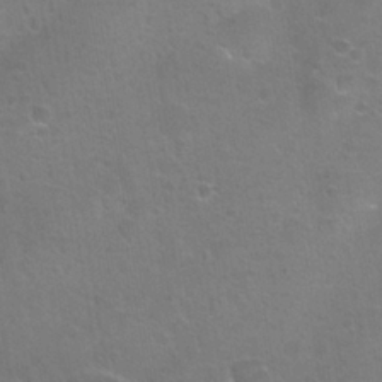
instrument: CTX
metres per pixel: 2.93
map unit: Hto
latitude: 24.2333
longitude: -51.5938
